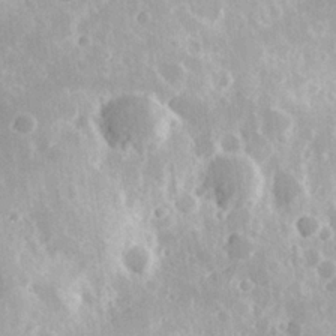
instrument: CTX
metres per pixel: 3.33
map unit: Hve
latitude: 24.6490
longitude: 146.3873
